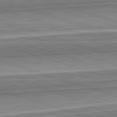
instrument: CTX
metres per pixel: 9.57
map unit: lApd
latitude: 82.8191
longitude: 167.6344
